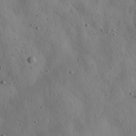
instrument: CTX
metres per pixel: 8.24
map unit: Aa
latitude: 22.8758
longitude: -142.7624
